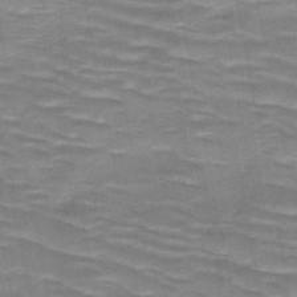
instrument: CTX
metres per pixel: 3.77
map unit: HNb
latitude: -47.2376
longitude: -48.1956
